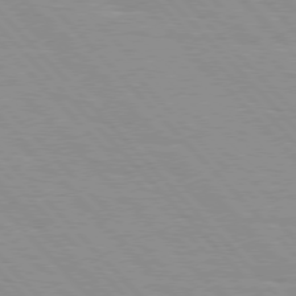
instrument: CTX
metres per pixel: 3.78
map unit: Hpe
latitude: 76.3845
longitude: -154.6868
